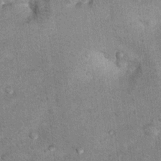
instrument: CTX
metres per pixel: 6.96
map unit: Hto
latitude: 11.9906
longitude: -37.4804
